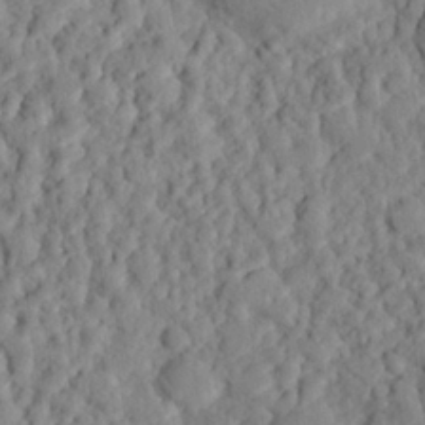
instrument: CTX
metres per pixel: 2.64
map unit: eHh
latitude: 25.8394
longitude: -78.6491
